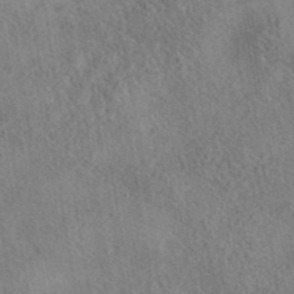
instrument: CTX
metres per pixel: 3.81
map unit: eAb
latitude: 42.4601
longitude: 109.4832
